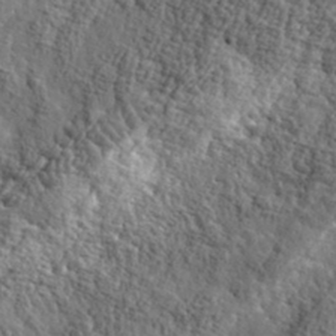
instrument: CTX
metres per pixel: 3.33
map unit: eHh
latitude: 35.8394
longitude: -80.4790
